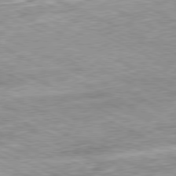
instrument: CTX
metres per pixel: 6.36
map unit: Ap
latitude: -81.3321
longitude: -88.4601
